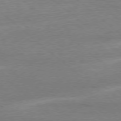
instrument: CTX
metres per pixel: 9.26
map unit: Ap
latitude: -78.5007
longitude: -87.7638
